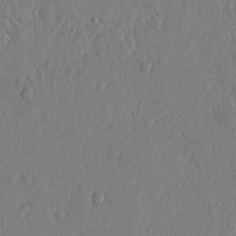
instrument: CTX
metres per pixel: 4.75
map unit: lHvf
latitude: 19.1214
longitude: -115.7638
